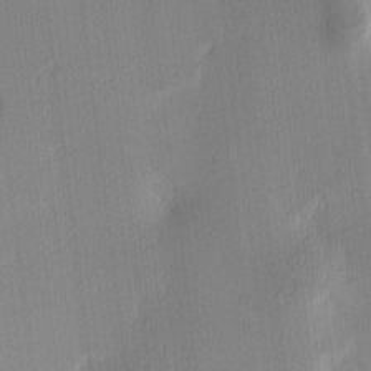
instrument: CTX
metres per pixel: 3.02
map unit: Ave
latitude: 3.2348
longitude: -114.0255
